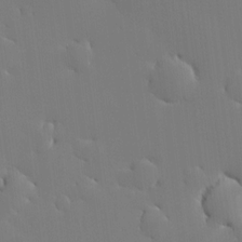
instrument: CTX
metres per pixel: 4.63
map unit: HNhu
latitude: 10.0444
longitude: 15.6344
